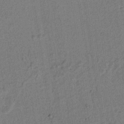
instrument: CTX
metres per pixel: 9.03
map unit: lAvf
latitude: 8.8002
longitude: 165.0109
